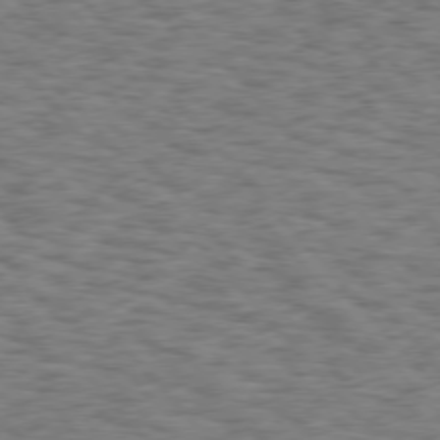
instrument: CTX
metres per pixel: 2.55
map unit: Hpe
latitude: 75.9150
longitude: -135.6505
